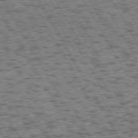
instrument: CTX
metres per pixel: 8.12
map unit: Hpe
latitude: 72.1767
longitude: -127.5938
